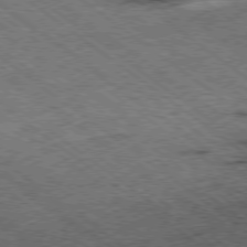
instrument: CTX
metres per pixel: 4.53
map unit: Ap
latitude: -79.1053
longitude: -50.7813
